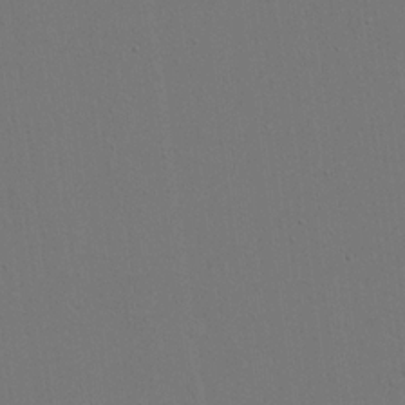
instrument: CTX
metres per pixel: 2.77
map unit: eHh
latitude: 19.1403
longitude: -69.2537
